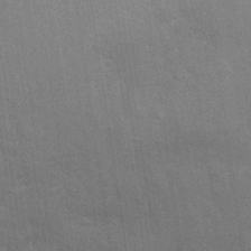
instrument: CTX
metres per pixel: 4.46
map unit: Nhu
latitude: 27.2348
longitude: -64.3845
